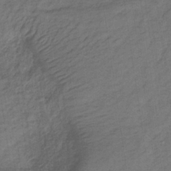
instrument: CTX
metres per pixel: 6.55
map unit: lHb
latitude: -35.6344
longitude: 70.0661
